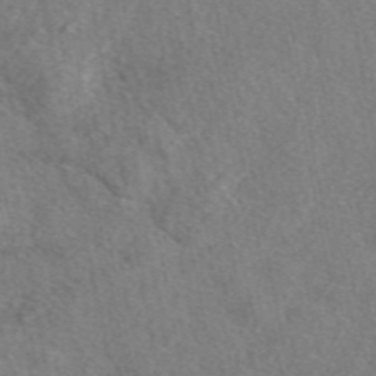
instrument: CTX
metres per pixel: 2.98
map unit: eAb
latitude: 48.2900
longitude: 110.3684
